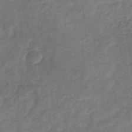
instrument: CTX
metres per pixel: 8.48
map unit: eHb
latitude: -32.6708
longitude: 72.8786
